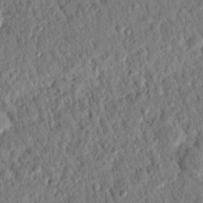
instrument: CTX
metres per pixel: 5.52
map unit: Nhu
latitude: 20.9325
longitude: -78.2523
